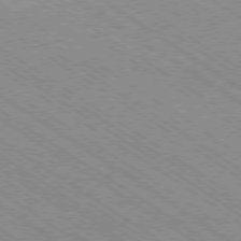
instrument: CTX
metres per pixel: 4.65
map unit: Ap
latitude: -79.0675
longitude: -79.3104
